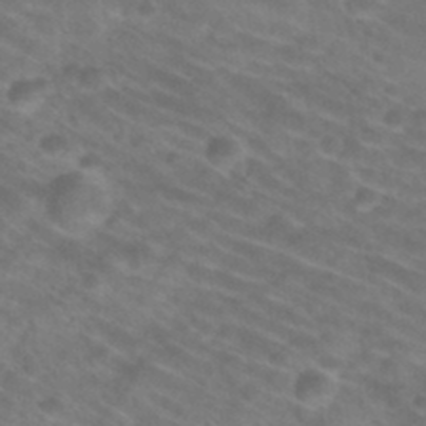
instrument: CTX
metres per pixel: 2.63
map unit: Nhu
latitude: 26.8758
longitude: -54.9891
